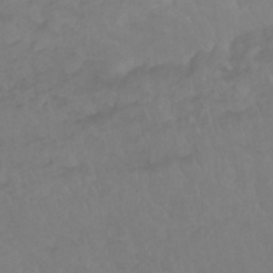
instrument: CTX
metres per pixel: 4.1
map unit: Nhu
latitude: 23.0458
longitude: -63.6127
